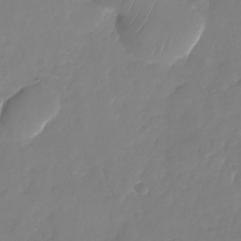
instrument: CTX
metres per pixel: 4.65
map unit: Nhu
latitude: -24.8975
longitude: -69.3293
